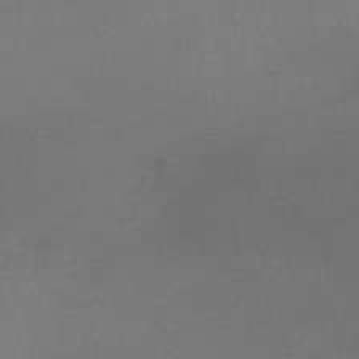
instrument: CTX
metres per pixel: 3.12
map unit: lHb
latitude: -41.4832
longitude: 73.4076
